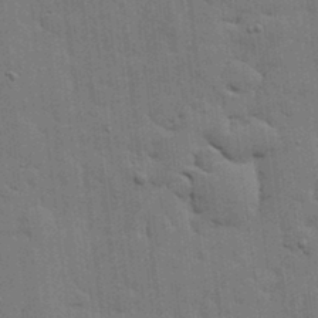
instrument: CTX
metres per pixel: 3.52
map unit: lHvf
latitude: 18.4979
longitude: -113.4804
